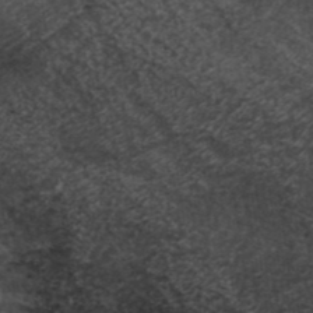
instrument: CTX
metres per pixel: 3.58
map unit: ANa
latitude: 39.3293
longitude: 29.7856
